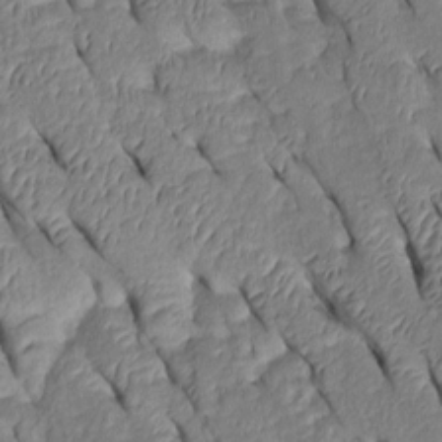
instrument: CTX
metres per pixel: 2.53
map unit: Htu
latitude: 0.9513
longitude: 149.0109
